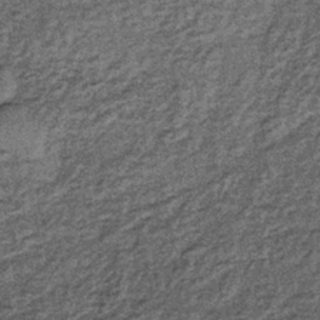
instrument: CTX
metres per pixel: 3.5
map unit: lHb
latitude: -38.3117
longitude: 66.5385
